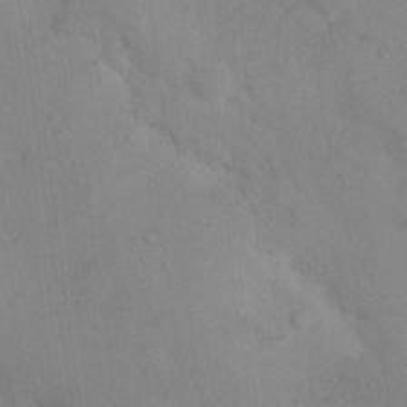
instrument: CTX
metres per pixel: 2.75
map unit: Nhu
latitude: 14.8002
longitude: -29.0647
